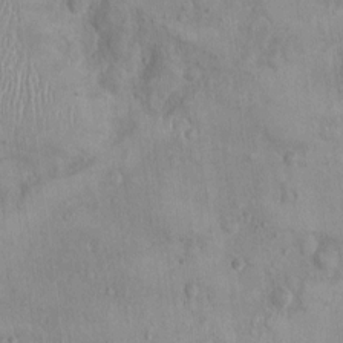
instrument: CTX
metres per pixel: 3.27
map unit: Nhu
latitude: 0.3089
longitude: -15.4616
